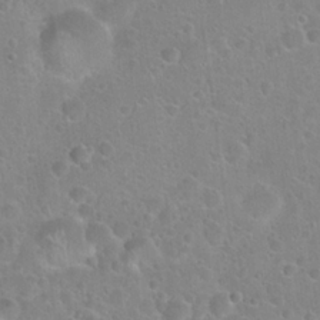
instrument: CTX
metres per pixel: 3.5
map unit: Hto
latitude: 22.7246
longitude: -50.8191
